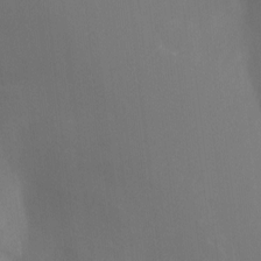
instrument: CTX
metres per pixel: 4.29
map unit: Hto
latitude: -10.4440
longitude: -40.6679
